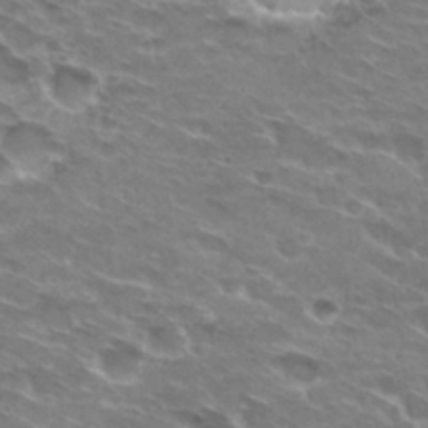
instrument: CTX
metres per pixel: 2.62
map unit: Hto
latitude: 29.8772
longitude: -42.8380
